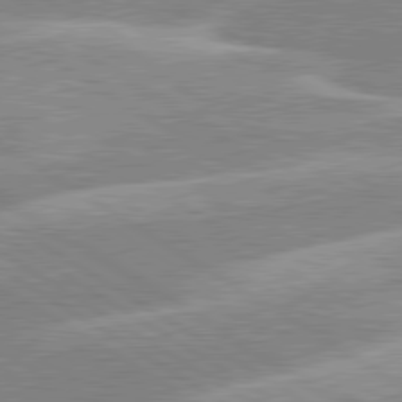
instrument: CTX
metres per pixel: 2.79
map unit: lApd
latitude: 80.0255
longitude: -130.6680
